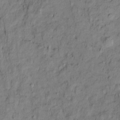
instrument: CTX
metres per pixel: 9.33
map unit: Htu
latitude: -9.8989
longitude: 177.3321
